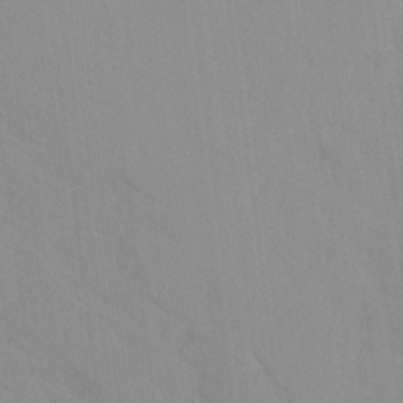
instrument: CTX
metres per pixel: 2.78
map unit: Ave
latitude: -1.5966
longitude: -112.1011
